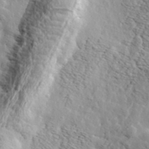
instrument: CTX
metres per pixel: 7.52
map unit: eHh
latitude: 36.3279
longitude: -80.5168
